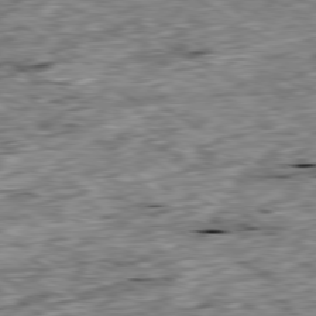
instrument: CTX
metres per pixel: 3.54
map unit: Ap
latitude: -80.0850
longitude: -90.3845
